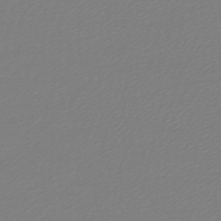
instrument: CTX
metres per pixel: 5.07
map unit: lHb
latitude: -45.7856
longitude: 70.8975
